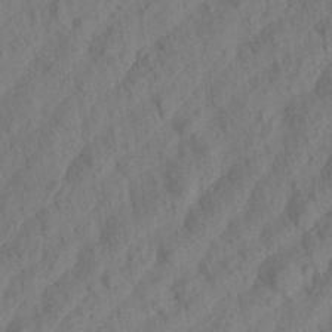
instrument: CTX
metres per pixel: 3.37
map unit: Aa
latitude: 23.6883
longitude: -143.5371
